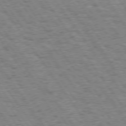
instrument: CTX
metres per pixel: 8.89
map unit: Hpe
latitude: 74.0822
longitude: -139.2915
